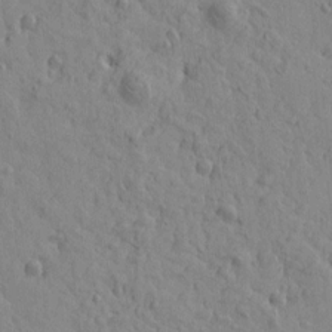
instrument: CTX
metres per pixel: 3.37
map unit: Htu
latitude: -2.2361
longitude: -175.6127
